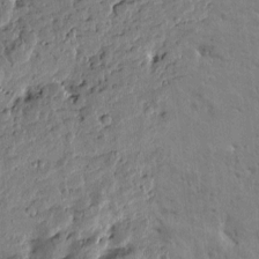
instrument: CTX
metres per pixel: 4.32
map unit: Htu
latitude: 0.2522
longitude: -178.3090
